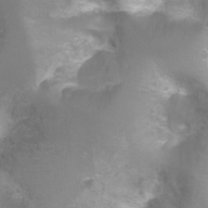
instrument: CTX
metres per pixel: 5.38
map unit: Ht
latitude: -6.5951
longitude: -32.7624
